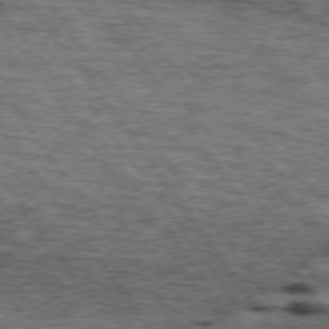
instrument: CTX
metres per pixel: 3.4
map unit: lApd
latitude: 74.2334
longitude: -73.8962
